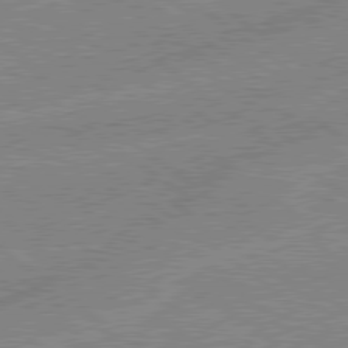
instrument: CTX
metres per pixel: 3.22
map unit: lApd
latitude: 79.0270
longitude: -144.5734
